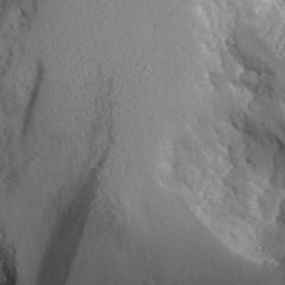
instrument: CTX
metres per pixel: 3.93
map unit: Aa
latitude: 29.0836
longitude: -131.1970
